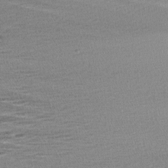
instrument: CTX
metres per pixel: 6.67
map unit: Aa
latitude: 6.9703
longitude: -137.2159
